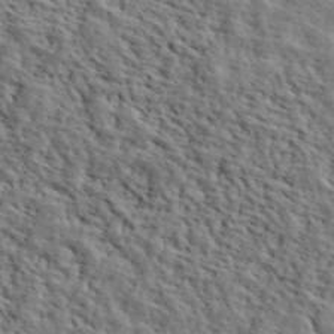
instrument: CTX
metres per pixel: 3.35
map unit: lHvf
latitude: 40.5923
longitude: -85.8206
